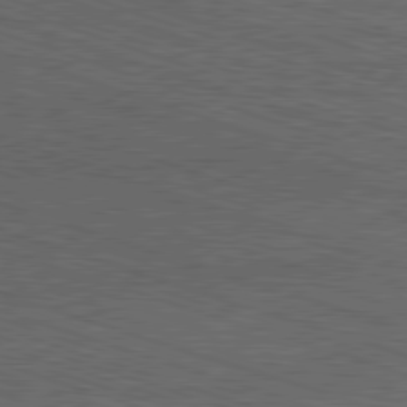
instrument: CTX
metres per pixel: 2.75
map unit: Ap
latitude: -81.4455
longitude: -72.4412
